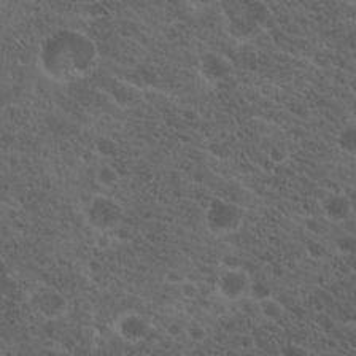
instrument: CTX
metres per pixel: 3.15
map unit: Hto
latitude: 19.6316
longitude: -34.8569
